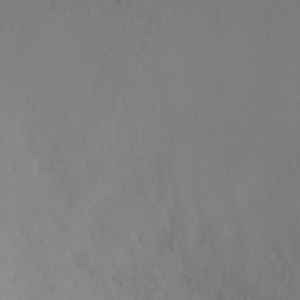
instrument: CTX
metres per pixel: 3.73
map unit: Ht
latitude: -2.0849
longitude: -17.8772
